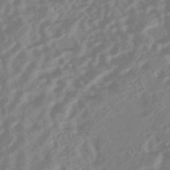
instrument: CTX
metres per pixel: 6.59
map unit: HNhu
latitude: -45.2187
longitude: 91.5588
